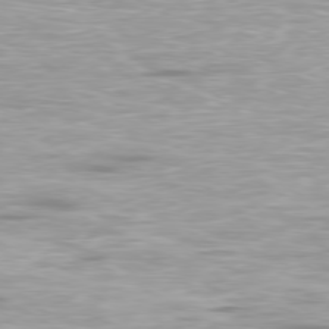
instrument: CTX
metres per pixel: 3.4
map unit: Ap
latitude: -80.1039
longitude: -59.9339
